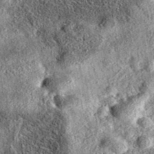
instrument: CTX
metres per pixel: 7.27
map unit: eAb
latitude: 37.1970
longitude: 108.6329
